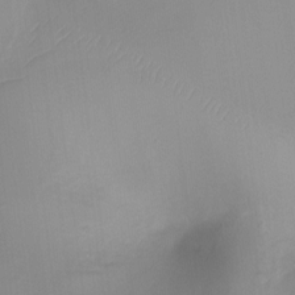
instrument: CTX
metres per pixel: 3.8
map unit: Ht
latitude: -10.4251
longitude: -28.7435
